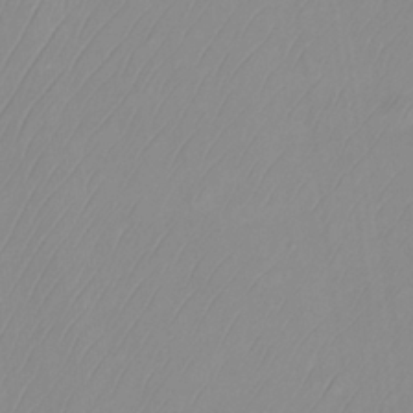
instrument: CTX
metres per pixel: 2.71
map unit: Ht
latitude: -14.5007
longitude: -53.4805
